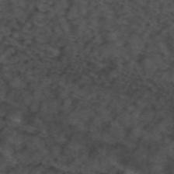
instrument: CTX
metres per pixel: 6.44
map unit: ANa
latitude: 44.0822
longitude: 24.9164
